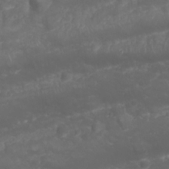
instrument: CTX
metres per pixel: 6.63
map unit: Nhu
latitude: 23.6694
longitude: -60.6679
